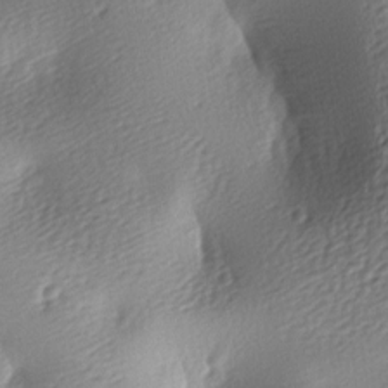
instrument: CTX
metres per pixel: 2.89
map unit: lAa
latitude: -8.9919
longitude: -127.2537
